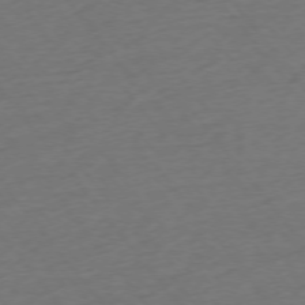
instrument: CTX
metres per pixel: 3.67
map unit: Ap
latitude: -75.4833
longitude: -83.0836
